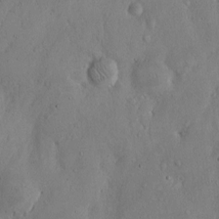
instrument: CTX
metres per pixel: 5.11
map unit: Hto
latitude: 10.1578
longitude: -57.5371
